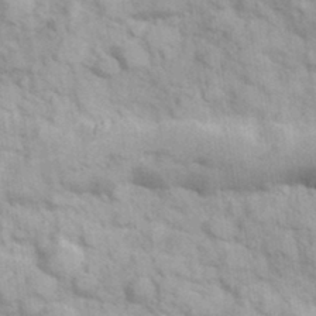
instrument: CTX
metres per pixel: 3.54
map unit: Hve
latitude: 32.0255
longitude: 151.2943
